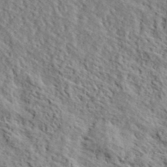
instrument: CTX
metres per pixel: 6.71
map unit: lHvf
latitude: 39.6883
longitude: -87.1970
